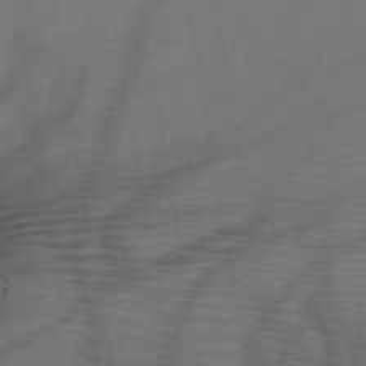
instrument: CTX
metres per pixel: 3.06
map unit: HNb
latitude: -50.8975
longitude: -44.6112
